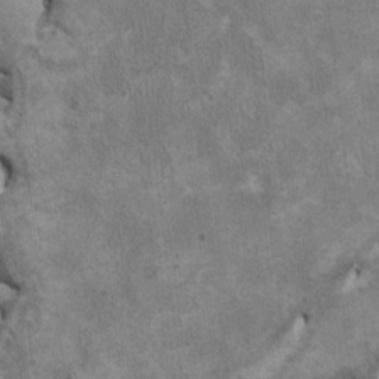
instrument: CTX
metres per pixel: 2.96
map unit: HNhu
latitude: 3.8394
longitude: -4.1956
